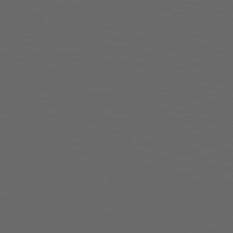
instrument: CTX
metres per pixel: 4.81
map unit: Hpe
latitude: 75.2537
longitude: -127.7261
